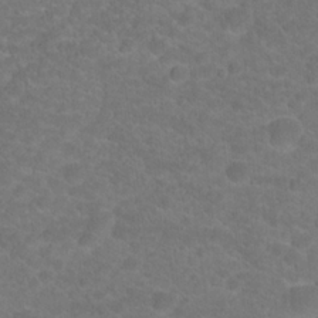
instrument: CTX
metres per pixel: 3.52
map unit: Hto
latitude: 19.2726
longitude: -38.0444
